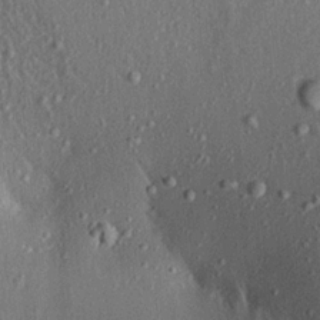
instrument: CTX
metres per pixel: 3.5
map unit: Aa
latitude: 18.4790
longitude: -147.5183
